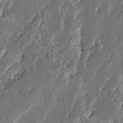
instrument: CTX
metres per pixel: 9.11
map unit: Ave
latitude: 14.2712
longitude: -137.0459
